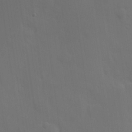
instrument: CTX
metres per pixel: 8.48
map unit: Hve
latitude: 19.7827
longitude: 150.6518
